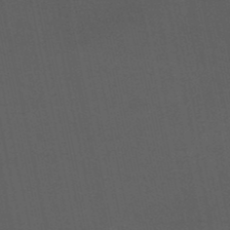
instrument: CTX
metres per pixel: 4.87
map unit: eHb
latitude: -50.8030
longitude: 72.6896
